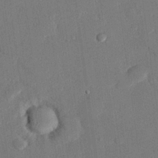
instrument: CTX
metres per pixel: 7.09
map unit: eHh
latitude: 26.9136
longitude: -81.2159
